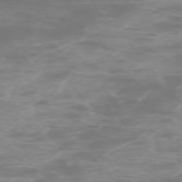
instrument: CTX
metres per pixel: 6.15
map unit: Hpe
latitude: -73.8422
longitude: 4.8030
